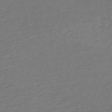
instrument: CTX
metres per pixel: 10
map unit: HNhu
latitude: -47.9556
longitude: 28.1417
